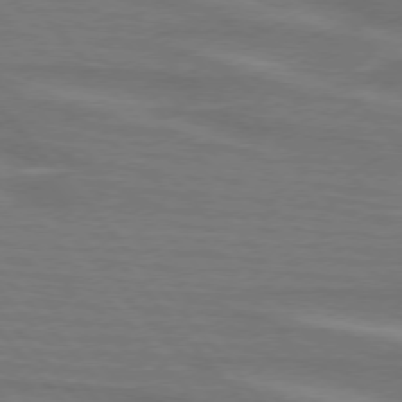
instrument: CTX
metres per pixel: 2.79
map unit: lApd
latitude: 75.3860
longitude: -81.0458
